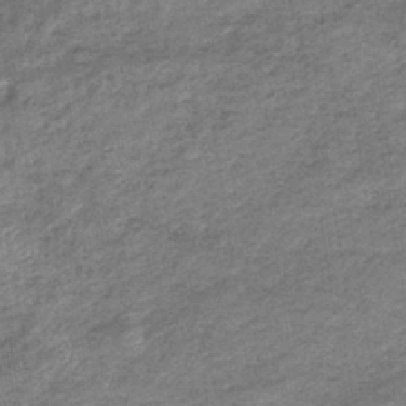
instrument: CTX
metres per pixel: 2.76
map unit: eHb
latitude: -37.4076
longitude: 77.3132
